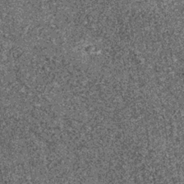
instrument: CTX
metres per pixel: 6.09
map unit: lHb
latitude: -36.3873
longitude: 67.7856
